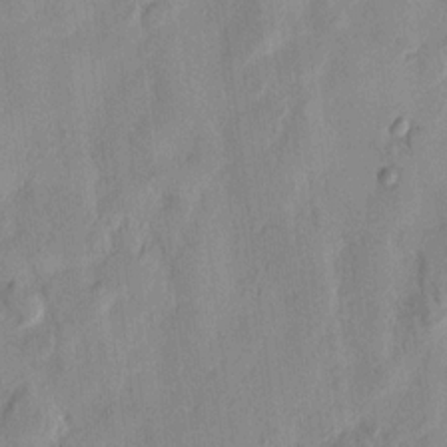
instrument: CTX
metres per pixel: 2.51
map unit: eHh
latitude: -0.2551
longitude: 14.8975
